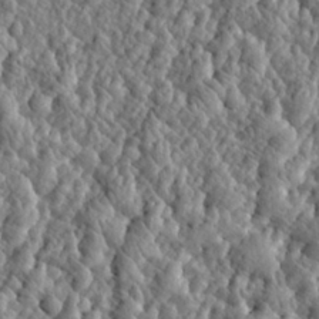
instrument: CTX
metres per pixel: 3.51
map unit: eHh
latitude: 27.8772
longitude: -76.3845
